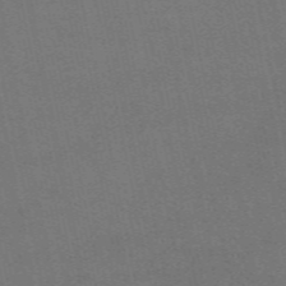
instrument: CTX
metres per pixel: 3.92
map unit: eAb
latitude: 51.4615
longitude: 108.7274
